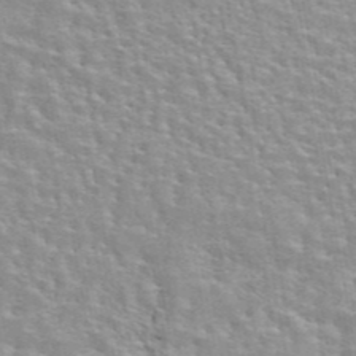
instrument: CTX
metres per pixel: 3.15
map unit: eAb
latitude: 44.2333
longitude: 110.3117
